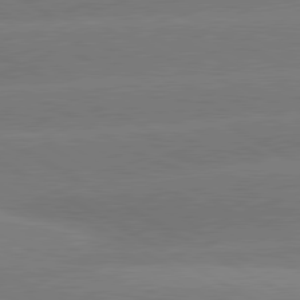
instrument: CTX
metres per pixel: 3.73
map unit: lApd
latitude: 80.7246
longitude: -149.4993
